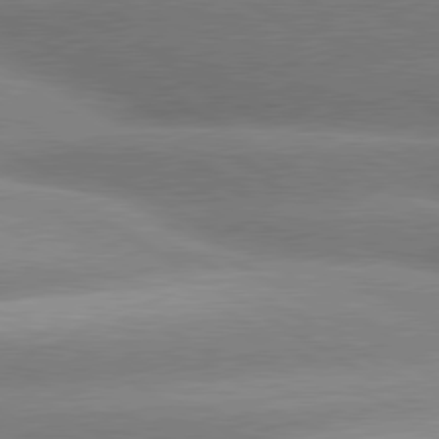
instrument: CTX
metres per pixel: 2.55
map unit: lApd
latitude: 80.2333
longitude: -155.0080
